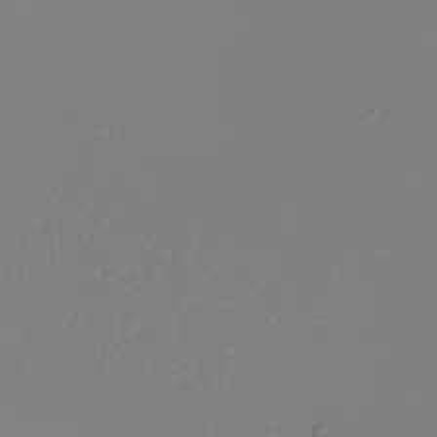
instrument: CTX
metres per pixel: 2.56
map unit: eHh
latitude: -6.3873
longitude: -83.6504
